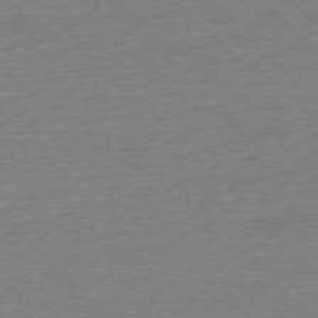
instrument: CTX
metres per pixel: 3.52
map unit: Ap
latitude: -76.7274
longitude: -92.2522
